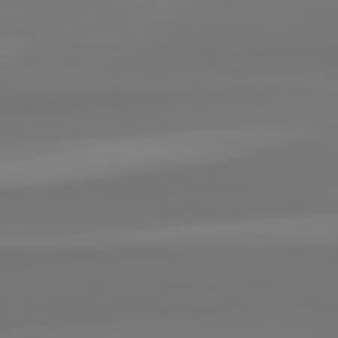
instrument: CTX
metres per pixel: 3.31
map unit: lApd
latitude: 82.7813
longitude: 158.3495
